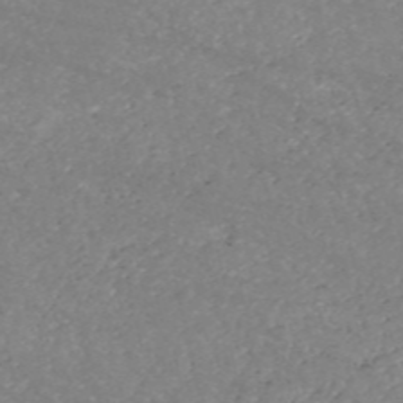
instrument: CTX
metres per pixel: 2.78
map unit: HNb
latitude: -54.3495
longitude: -37.8772
